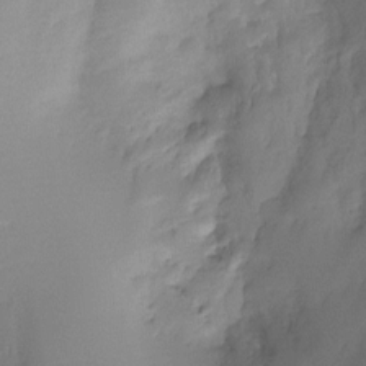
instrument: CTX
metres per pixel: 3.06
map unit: Ht
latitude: -16.3118
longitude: -49.4426
